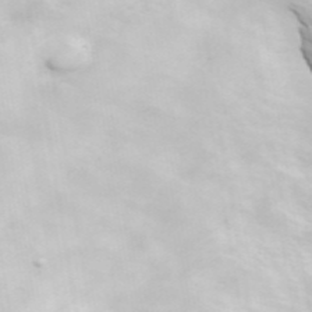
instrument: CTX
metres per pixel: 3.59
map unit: ANa
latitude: 45.6316
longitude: -83.4237
